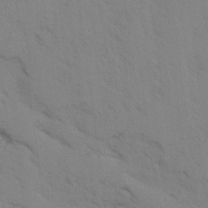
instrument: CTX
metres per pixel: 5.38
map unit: Ave
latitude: -1.0676
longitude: -111.5938
